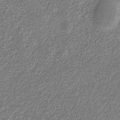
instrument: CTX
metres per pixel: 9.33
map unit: eHb
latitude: -31.4643
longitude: 69.8800
